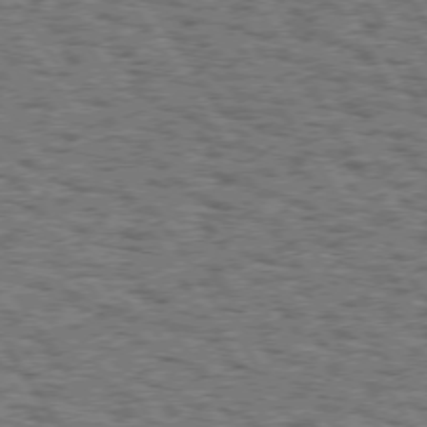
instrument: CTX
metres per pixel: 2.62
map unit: Hpe
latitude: 74.2523
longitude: -133.6316
